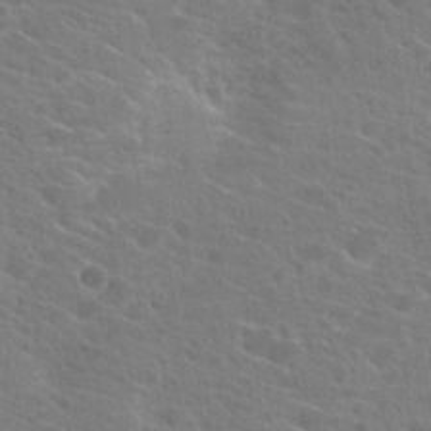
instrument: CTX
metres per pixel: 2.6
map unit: Hto
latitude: 22.8191
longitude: -39.6883
